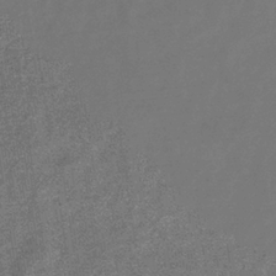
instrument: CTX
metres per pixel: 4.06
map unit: eHb
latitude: -34.7652
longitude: 78.4818
